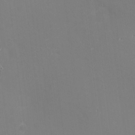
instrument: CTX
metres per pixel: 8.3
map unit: eHh
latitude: -2.2928
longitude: -80.8191
